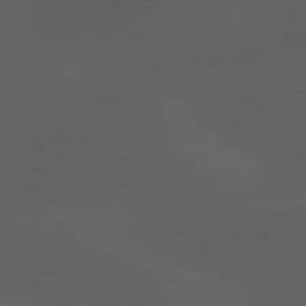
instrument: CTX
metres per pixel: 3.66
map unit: lApd
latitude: 80.0444
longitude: -88.5168
